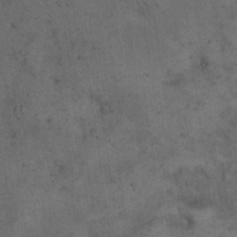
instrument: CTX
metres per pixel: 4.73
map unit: eHh
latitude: 21.2915
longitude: -60.6112
